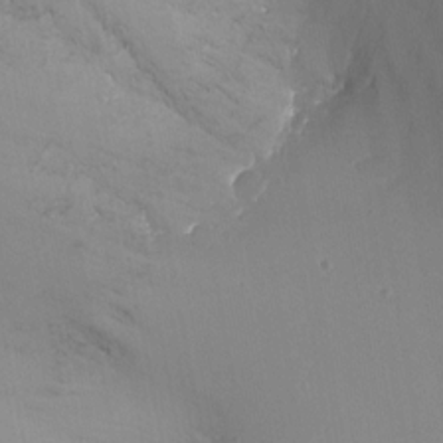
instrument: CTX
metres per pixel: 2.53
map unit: Nhu
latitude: -13.0487
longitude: -69.0270
